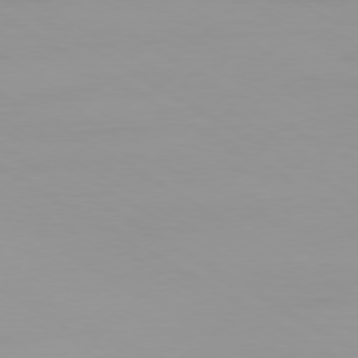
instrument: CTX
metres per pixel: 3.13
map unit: Ap
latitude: -79.6721
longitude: -92.5923
